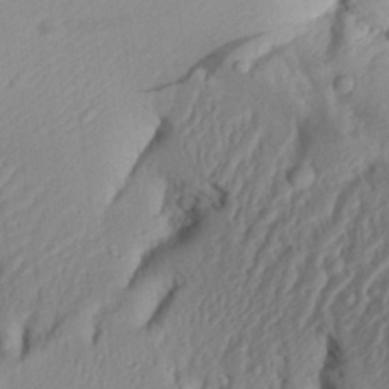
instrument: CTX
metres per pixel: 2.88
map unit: Aa
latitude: 30.0255
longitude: -135.8772
